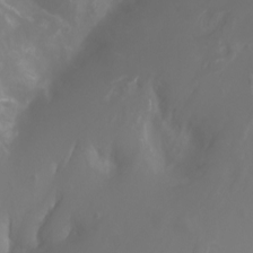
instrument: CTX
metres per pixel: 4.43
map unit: Ht
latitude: -2.3873
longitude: -61.8016
